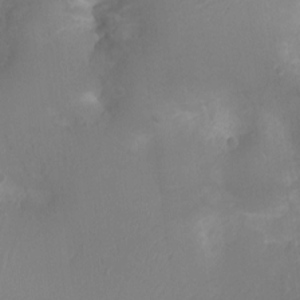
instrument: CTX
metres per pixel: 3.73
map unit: Ht
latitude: -3.0675
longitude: -16.7624
